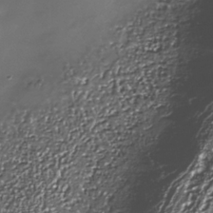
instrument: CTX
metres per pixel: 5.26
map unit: Nhe
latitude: -35.6344
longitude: -92.4412
